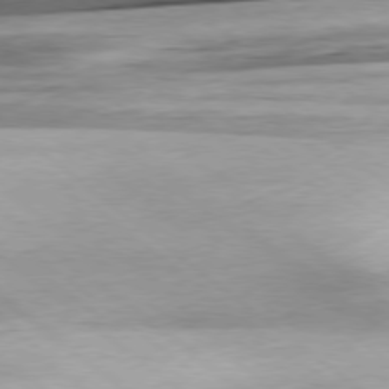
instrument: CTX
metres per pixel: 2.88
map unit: Hpe
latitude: -79.1809
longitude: 11.1998
